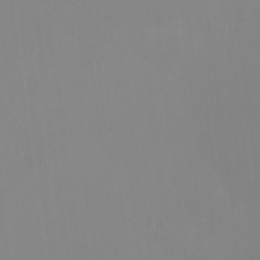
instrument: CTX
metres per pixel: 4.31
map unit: Htu
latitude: -15.2943
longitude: -47.6694
